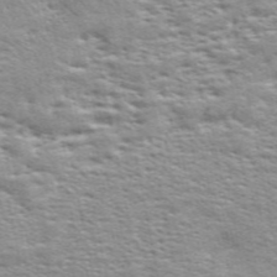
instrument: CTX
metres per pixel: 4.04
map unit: ANa
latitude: 49.6316
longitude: -74.5735
